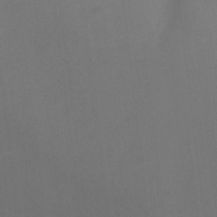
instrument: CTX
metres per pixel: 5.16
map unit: Ht
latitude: 4.7246
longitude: -28.8191
